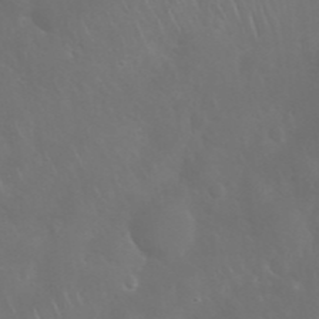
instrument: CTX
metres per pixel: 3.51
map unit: Nhu
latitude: 28.0633
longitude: -66.4790
